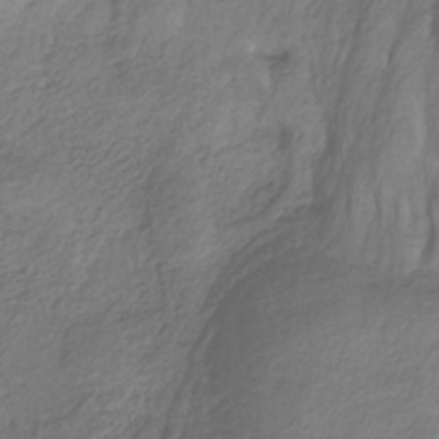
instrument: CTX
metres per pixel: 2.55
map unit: HNhu
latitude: -28.9731
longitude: 68.1038
